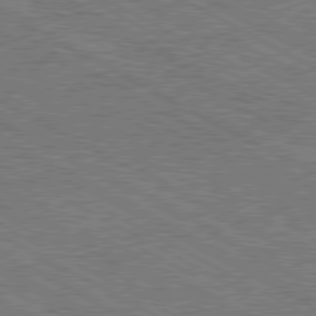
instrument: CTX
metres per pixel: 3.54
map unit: Hpe
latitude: -81.2754
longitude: 20.1416
